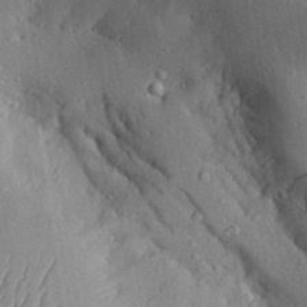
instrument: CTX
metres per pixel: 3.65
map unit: Aa
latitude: 29.2159
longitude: -131.3293
